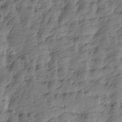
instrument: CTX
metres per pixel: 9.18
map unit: Htu
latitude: -4.6896
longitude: -176.9702
